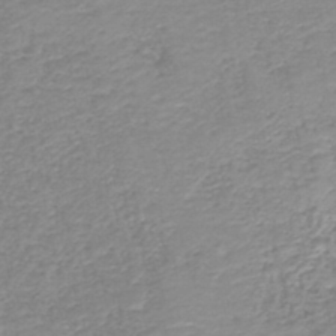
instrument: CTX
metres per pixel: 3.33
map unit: HNb
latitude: -40.3495
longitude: 49.7856
